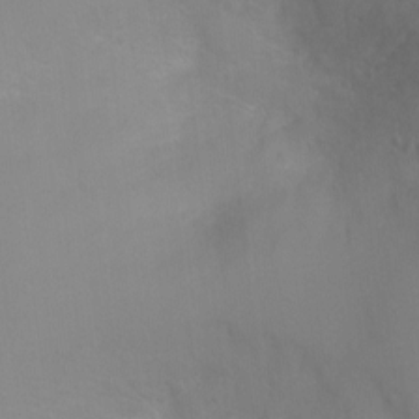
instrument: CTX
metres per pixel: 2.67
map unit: Ht
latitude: -2.9352
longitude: -25.7827
